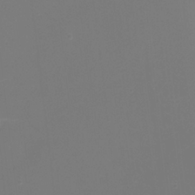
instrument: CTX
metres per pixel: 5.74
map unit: Nhu
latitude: -15.8045
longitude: -56.6112
